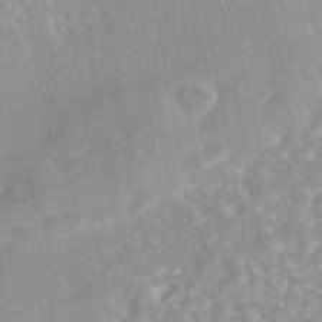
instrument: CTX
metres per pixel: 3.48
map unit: eAb
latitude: 44.5923
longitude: 106.3118
